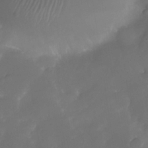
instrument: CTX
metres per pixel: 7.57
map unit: Nhe
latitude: -34.2362
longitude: -145.5938
